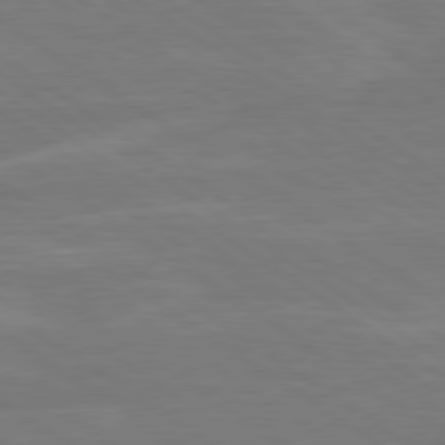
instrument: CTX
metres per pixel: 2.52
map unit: Hpe
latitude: 79.2348
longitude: -125.7638
